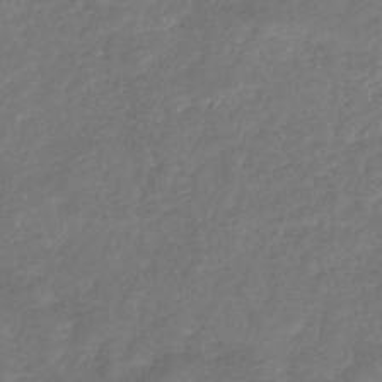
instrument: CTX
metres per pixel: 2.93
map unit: eHb
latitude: -34.4629
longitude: 75.8423
